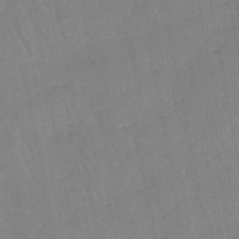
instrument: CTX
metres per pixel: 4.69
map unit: lHb
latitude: -45.2754
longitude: 77.6911
